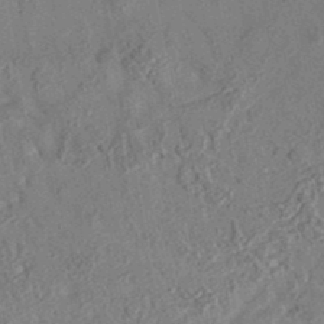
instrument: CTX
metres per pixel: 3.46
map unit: eAb
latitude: 35.3292
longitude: 110.4440
